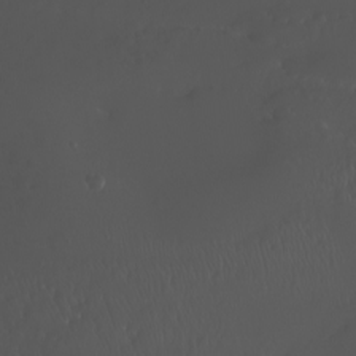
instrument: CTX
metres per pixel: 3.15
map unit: Nhu
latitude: -7.3320
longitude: -74.5168
